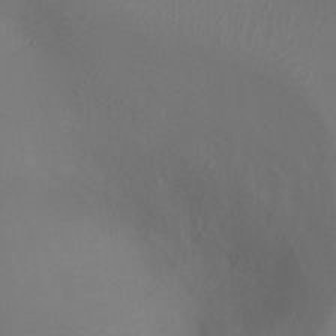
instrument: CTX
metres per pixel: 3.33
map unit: Ht
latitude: -7.7666
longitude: -27.6316
